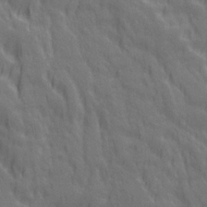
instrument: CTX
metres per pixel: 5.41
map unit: Ave
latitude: 20.1767
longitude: -134.2900
